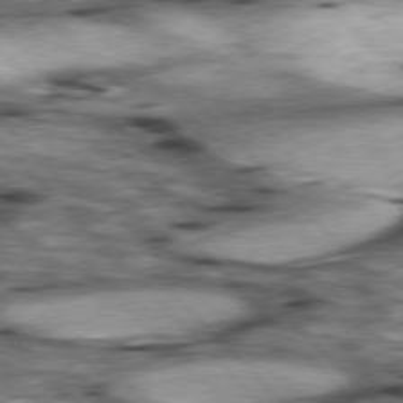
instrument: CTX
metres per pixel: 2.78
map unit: lApd
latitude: 76.7435
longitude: -50.2711
